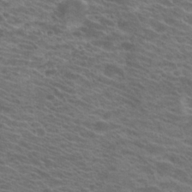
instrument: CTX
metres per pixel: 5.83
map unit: Hto
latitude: 21.0837
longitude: -37.5182
